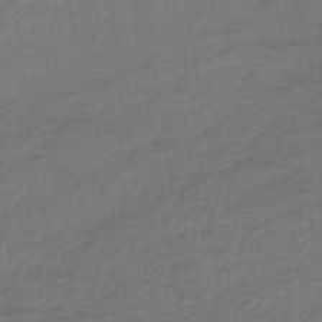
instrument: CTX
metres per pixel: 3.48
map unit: lHb
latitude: -42.2739
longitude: 74.9731
